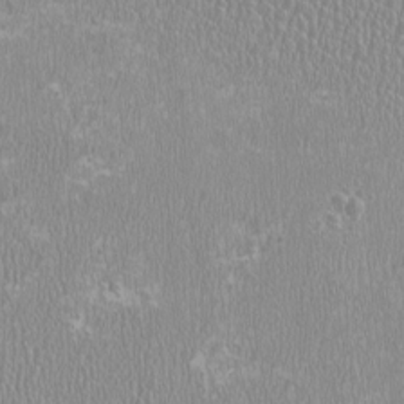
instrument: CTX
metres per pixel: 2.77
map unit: HNhu
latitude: -2.5951
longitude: -0.4412
